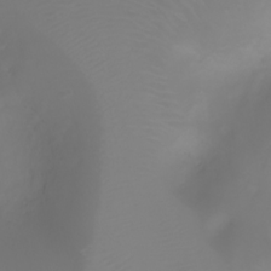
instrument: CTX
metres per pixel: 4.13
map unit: Ht
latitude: -2.7085
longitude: -61.3481
